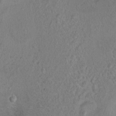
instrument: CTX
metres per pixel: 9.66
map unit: Ht
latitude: 10.0255
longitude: -32.0822
